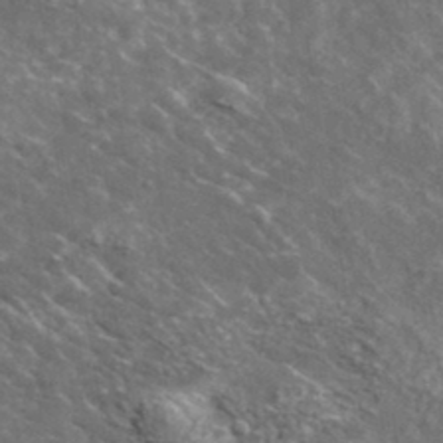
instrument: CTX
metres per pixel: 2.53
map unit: lHvf
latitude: 37.4805
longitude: -90.0633
